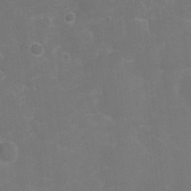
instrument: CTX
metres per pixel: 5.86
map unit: Nhu
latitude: 2.5734
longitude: -16.8191
